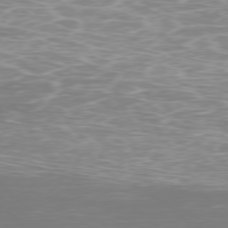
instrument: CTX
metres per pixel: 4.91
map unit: Ap
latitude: -77.9745
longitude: -80.0633
